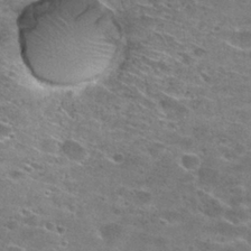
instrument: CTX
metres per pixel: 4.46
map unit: Hto
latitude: 27.9717
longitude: -47.4238
